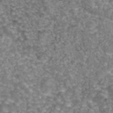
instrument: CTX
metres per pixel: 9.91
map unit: eAb
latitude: 44.1200
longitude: 105.9367
